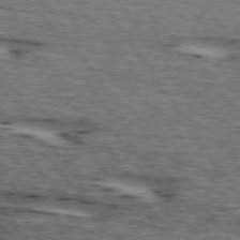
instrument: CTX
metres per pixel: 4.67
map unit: lApd
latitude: 74.0633
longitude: -73.4427
